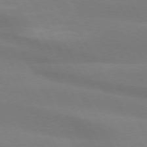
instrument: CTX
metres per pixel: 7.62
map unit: lApd
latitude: 73.5749
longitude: -48.6679
